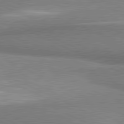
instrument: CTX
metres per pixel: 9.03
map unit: lApd
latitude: 81.1592
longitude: 164.1228
